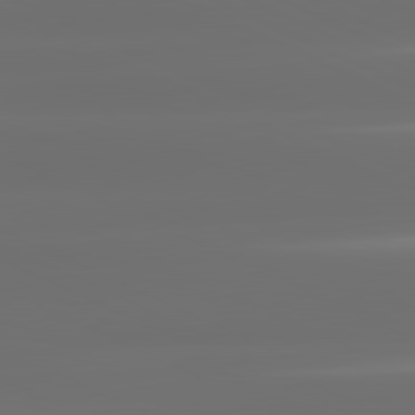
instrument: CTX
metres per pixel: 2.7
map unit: lApd
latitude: 81.4426
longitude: -136.6491
